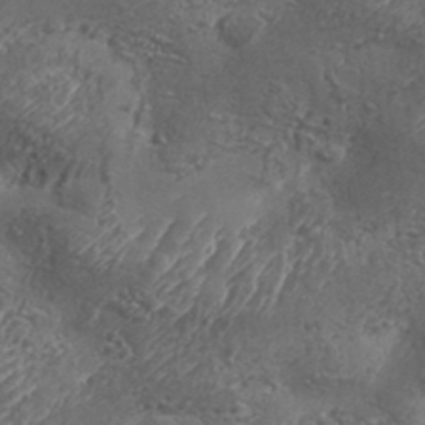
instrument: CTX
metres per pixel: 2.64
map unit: Aa
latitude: 33.9528
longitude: -134.6490
